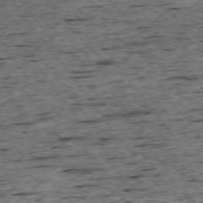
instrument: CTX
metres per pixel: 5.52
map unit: Ap
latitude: -74.8030
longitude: -87.2726
